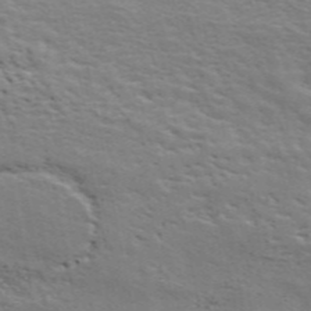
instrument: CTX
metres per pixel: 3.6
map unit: ANa
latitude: 48.4790
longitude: -74.9892
